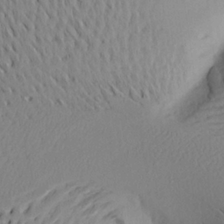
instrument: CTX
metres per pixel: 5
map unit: Aa
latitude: 21.9717
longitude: -146.4601
